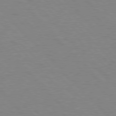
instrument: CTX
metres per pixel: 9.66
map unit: lApd
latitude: 77.3481
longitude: -59.1592
